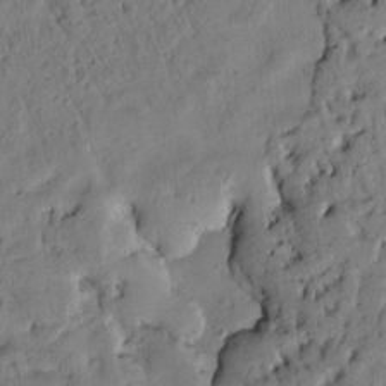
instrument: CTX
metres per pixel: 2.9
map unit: Htu
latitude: 2.9324
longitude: 178.4062
